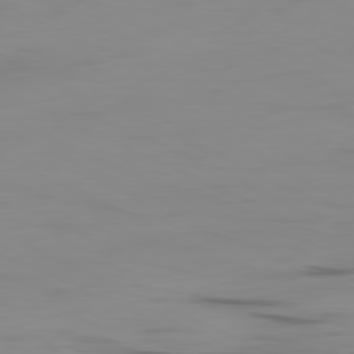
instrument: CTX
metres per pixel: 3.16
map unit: Ap
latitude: -81.1431
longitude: -61.8016
